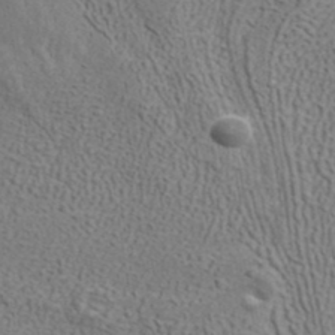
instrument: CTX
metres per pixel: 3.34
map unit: ANa
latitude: 37.9339
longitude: 20.2739
